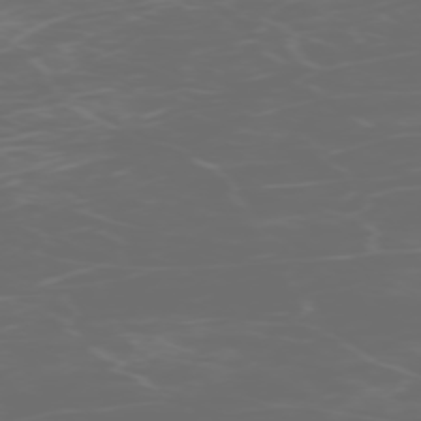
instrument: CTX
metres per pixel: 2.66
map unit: Hpe
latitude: -73.2943
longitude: 5.6155
